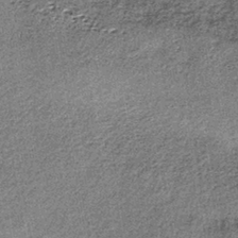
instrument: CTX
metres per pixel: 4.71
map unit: lHb
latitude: -37.9556
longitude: 66.5574
